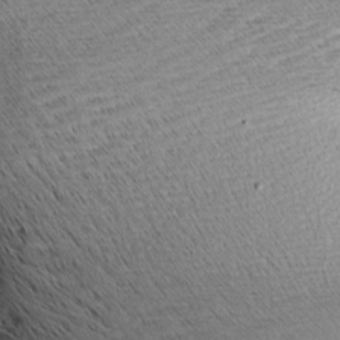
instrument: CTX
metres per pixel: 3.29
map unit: Aa
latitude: 8.1389
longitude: -140.7435
